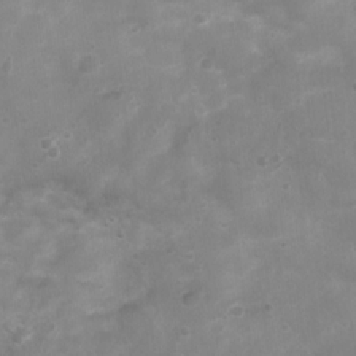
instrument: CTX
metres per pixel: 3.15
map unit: Nhu
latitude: 4.8569
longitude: -17.3482
